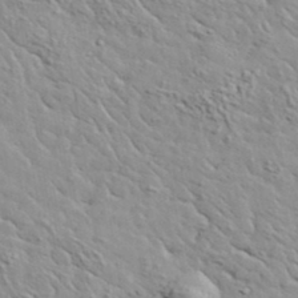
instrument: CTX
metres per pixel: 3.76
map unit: lHvf
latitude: 37.5560
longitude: -90.3278
